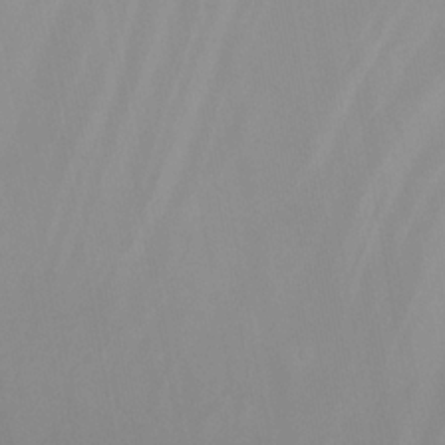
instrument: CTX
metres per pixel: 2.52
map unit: eHh
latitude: 23.1781
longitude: -66.0255
